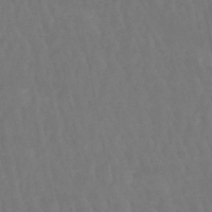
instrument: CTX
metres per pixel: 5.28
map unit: lHb
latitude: -47.5210
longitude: 75.2943
